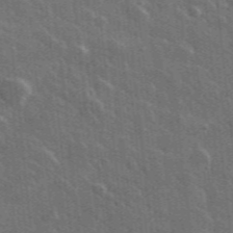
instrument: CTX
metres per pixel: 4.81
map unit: lHvf
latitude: 35.5371
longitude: -90.6113
